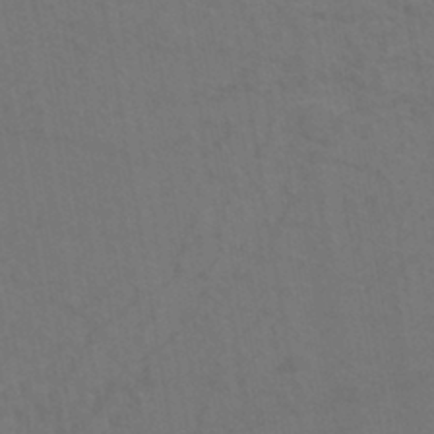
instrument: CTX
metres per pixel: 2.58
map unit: eHh
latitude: -42.5573
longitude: -32.0444
